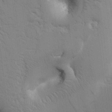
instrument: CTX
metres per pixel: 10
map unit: Htu
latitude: 1.0080
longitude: 174.8785
